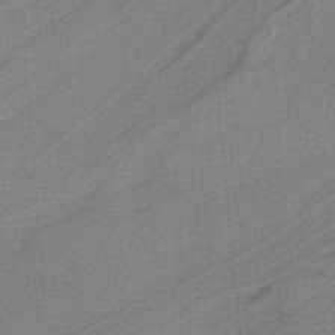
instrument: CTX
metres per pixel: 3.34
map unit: HNb
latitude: -39.0864
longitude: 54.1039
